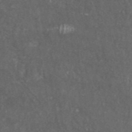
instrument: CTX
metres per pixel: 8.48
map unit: ANa
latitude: 46.2334
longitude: 27.3320
